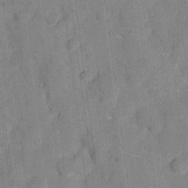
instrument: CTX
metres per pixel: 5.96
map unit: eHh
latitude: 7.7261
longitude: -66.5923
